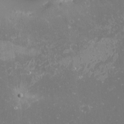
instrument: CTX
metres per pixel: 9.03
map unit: Nhu
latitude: -8.3495
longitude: -72.3845
